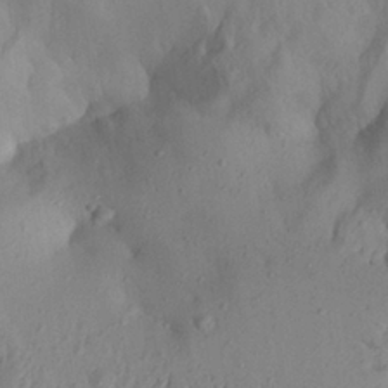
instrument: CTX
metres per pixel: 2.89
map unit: Aa
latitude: 28.3845
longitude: -133.7072
